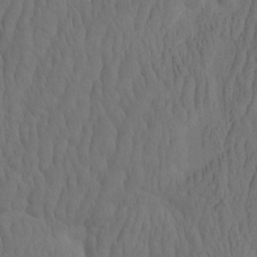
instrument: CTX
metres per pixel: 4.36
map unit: eHh
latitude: -2.1227
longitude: 15.2943
